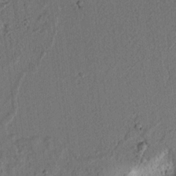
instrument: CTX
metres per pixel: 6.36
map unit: lAvf
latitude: 7.2537
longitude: 165.0487
